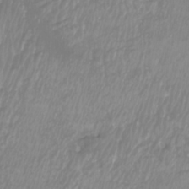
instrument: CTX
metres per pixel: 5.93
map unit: Htu
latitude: -9.0108
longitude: -74.7624
